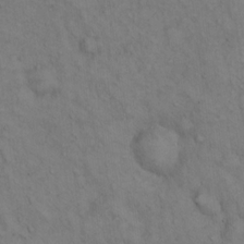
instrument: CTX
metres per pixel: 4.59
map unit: Hto
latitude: 13.1970
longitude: -59.6127
